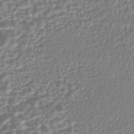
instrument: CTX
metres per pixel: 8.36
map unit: HNhu
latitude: -43.8989
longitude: 106.5196
